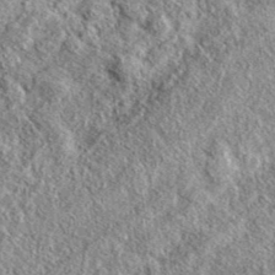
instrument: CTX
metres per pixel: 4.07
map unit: eAb
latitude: 38.3656
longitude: 109.4454
